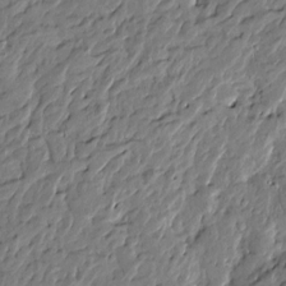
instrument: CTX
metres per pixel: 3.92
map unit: Htu
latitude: -2.2361
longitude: -179.5938
